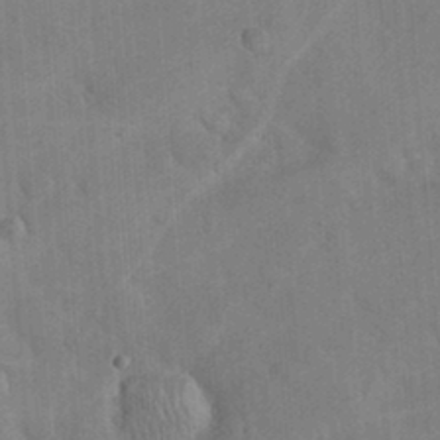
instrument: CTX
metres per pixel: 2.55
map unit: eHh
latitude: 24.9891
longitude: -65.3293
